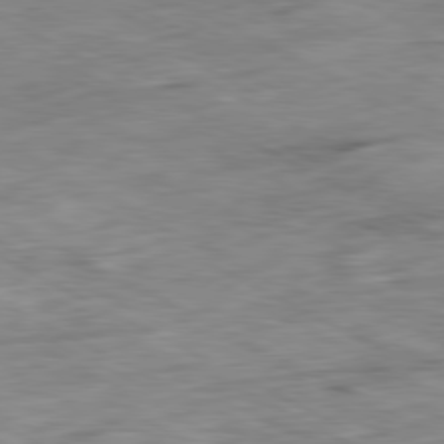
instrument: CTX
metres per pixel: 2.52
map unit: Ap
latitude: -81.0109
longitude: -80.9325
